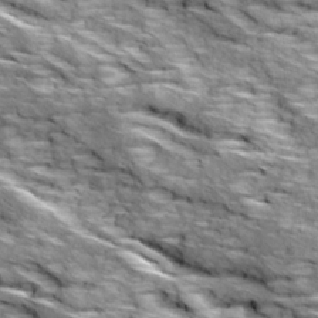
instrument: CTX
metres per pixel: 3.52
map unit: Ave
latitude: 18.8569
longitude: -135.6694
